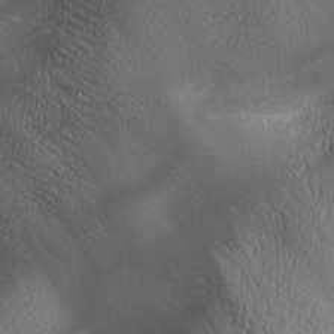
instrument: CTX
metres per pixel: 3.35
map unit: lAa
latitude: 0.7813
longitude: -116.1200
